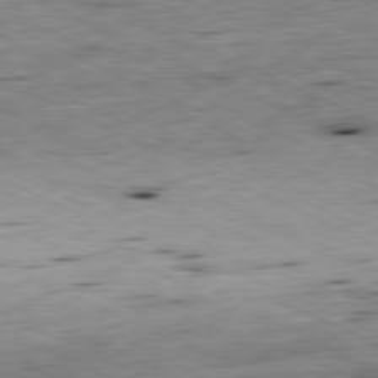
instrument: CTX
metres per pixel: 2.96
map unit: Ap
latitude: -81.2187
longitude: -71.2726
